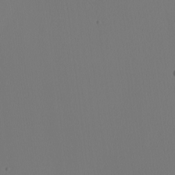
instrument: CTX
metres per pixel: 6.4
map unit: Nhu
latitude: 0.3656
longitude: -79.6505
